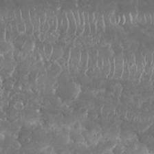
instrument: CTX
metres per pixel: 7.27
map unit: Nhu
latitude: 25.7071
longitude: -60.7813
